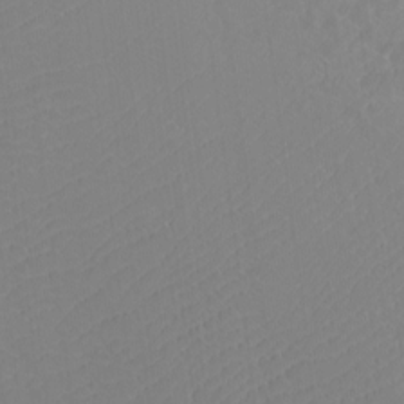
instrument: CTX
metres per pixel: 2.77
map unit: Htu
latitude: -12.4440
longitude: -70.5735
